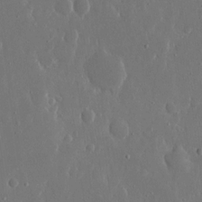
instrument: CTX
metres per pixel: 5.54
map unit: eHh
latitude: 15.3671
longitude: -69.8772
